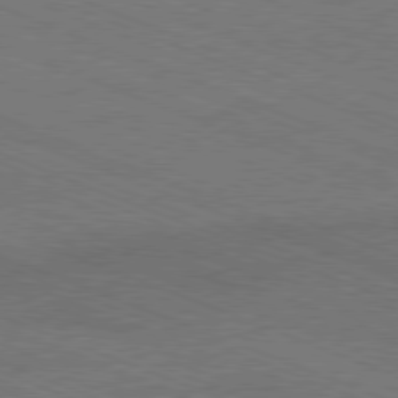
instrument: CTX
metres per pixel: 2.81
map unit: Ap
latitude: -81.1431
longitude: -74.9514
